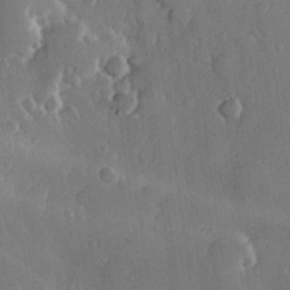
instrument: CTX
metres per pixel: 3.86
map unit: Hve
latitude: 23.0647
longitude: 148.0472
